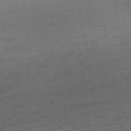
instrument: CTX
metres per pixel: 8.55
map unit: Nhu
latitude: -68.2550
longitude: 37.9178
